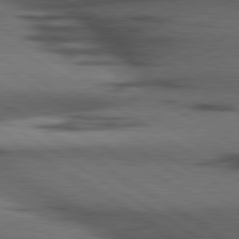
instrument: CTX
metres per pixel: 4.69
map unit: lApd
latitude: 79.8206
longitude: 168.0472
